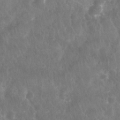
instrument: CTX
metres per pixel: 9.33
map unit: Nhu
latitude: 28.3656
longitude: -65.0080
